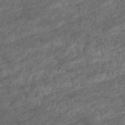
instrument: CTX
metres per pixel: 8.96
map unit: HNhu
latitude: -47.5021
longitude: 28.6896
